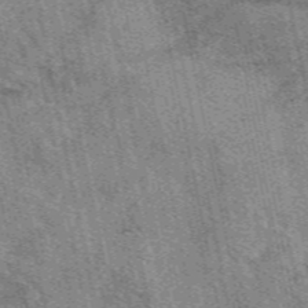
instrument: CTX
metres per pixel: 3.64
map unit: eAb
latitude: 49.9717
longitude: 114.8975
